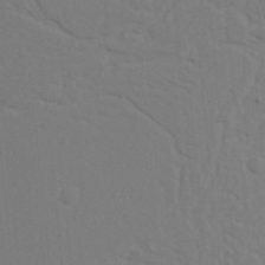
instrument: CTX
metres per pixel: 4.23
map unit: Nhu
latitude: 19.4048
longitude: -73.2915
